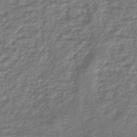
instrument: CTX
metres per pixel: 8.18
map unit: HNhu
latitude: -45.3699
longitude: 97.0109
